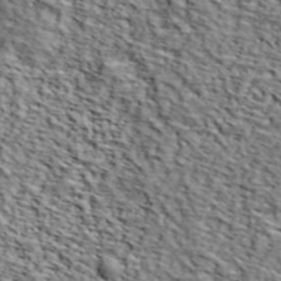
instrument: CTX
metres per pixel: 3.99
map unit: lHvf
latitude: 38.7624
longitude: -87.2159
